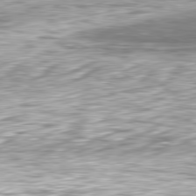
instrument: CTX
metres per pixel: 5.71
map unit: Hpe
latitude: -80.9731
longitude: 19.2754
